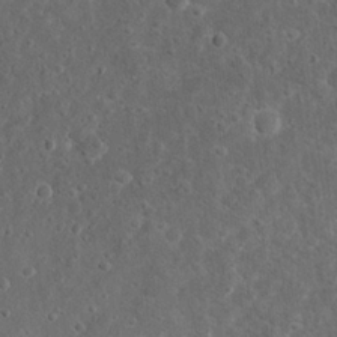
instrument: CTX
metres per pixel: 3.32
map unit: Nhu
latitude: 23.1781
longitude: -67.2914
